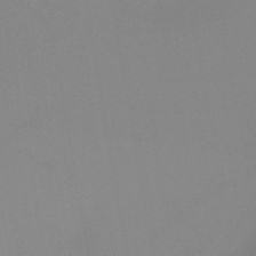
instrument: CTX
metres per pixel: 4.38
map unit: HNb
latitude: -45.2565
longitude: -44.7246
